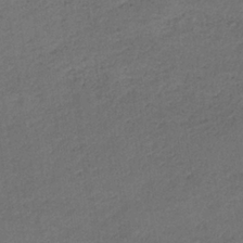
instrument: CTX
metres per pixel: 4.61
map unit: lHb
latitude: -35.2943
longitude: 63.7099
